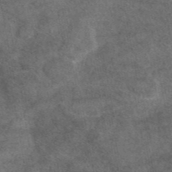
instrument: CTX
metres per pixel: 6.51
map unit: eAb
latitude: 45.0080
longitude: 109.0486
